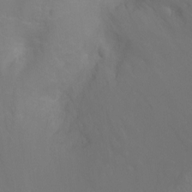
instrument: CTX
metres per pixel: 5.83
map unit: Ht
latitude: -4.4062
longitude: -24.9135
